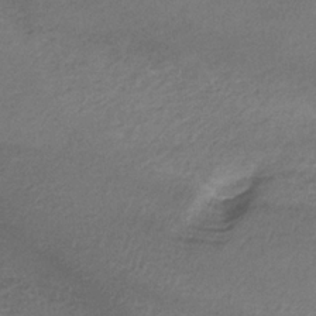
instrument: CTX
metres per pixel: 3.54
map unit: lHb
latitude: -34.5196
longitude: 61.9745
